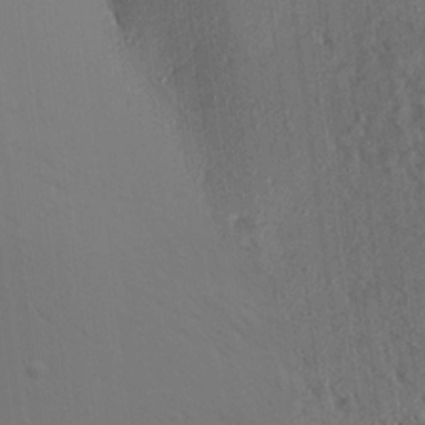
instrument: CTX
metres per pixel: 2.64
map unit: Aa
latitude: 16.9136
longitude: -147.7072
